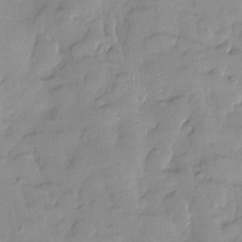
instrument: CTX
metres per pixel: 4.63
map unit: Htu
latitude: -8.5952
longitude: 176.5574
